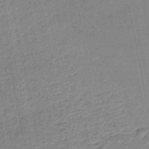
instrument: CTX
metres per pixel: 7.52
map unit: HNb
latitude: -50.5007
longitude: -50.0633
